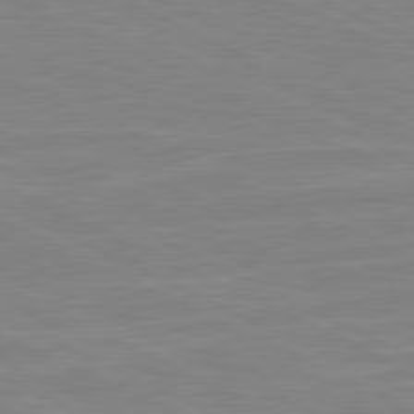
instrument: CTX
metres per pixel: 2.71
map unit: lApd
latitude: 81.1970
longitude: -172.8757
